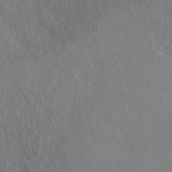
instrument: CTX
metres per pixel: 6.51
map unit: ANa
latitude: 42.7435
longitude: 53.1431
